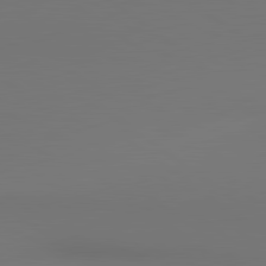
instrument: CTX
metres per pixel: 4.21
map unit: lApd
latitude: 80.8002
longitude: 153.8044
